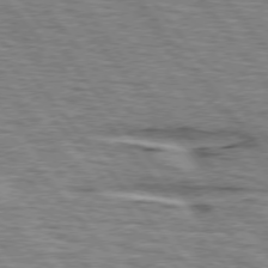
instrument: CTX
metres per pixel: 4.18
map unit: lApd
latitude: 75.5938
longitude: -76.0822
